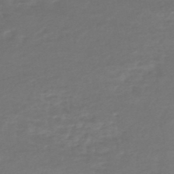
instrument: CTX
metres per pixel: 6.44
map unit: HNhu
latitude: -47.0486
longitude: 95.7288
